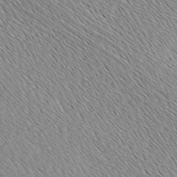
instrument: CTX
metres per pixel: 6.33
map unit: Ave
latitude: -6.6707
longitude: -123.2159
